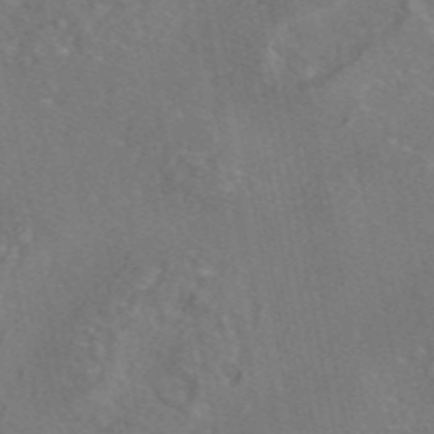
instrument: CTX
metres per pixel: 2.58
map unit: eAb
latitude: 45.8583
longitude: 107.9556
